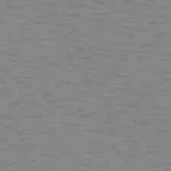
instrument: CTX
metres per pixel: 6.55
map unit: Hpe
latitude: 74.5924
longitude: -136.2712
